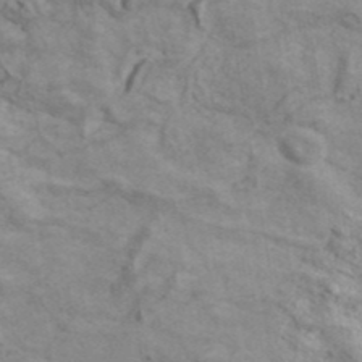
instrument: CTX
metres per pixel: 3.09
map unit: ANa
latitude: 41.3292
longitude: 17.4266
